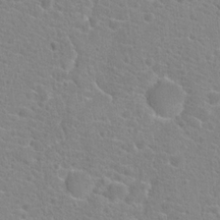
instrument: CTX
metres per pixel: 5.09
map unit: Hto
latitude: 20.2523
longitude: -39.1970
